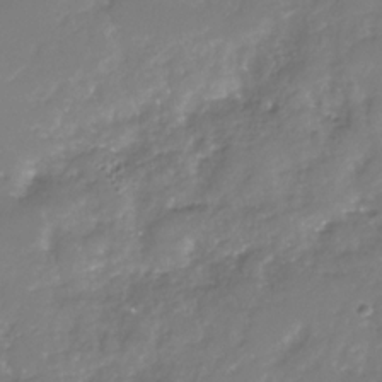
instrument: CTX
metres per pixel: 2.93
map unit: Nhu
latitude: -30.1228
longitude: -63.8962
